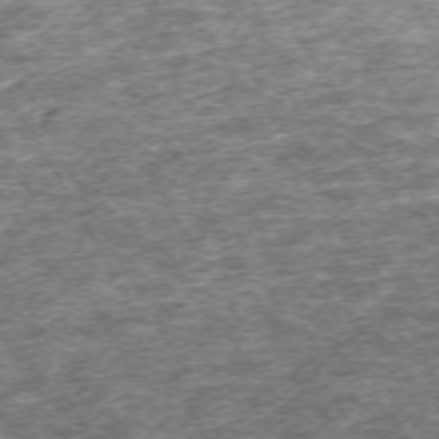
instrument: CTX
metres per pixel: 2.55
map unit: Hpe
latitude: -70.8030
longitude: 13.3132
